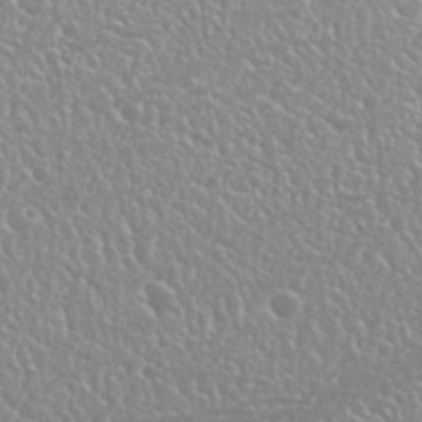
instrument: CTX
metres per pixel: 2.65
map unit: Nhu
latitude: 25.3859
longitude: -59.6694
